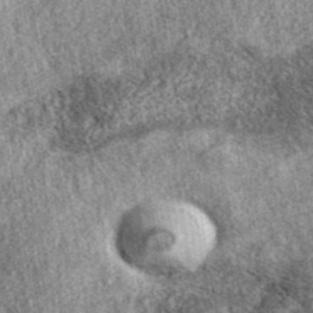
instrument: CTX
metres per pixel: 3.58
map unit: eAb
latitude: 38.8191
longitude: 108.5196
